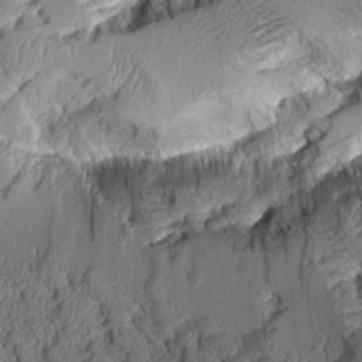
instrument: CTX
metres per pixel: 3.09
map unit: Aa
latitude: 9.2537
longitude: -128.4034
